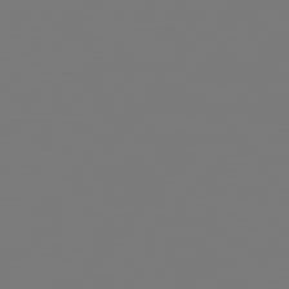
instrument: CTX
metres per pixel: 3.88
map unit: Hpe
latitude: 78.4223
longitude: -139.1781
